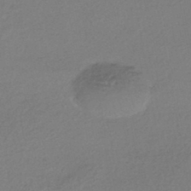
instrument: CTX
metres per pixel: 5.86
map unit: HNhu
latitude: -43.9367
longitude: 95.4832
